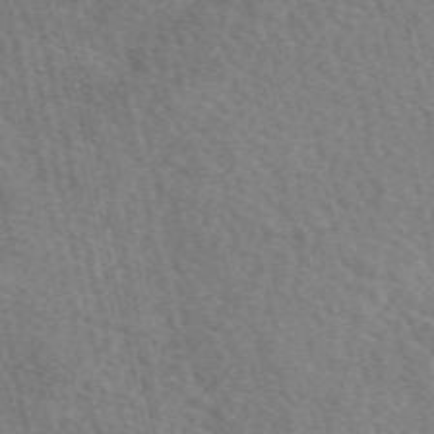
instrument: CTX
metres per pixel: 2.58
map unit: eAb
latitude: 50.9135
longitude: 113.6911
